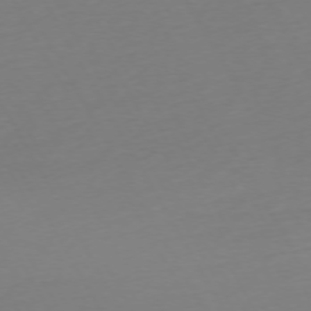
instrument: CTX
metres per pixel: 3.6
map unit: Ap
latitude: -74.1417
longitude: -69.1025
